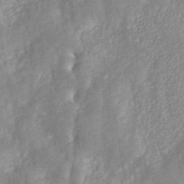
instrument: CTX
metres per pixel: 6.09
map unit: ANa
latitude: 45.1781
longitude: 23.9556
